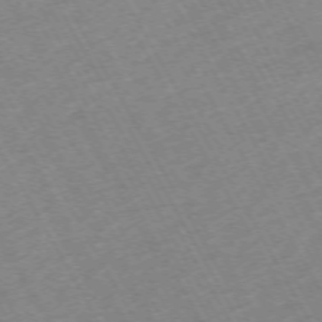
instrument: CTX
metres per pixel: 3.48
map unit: Hpe
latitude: -71.8611
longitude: 8.9919
